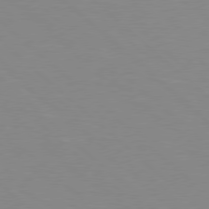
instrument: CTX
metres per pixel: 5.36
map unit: Hpe
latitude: 77.9528
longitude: -161.4993
